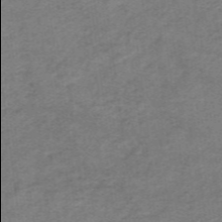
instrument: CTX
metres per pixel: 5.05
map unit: lHb
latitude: -40.7463
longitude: 54.0094
